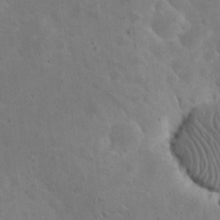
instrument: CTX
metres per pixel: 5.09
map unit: eHh
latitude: 24.7813
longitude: -67.2725
